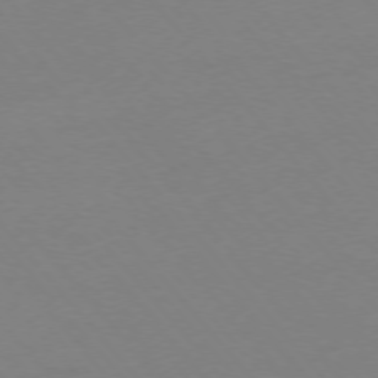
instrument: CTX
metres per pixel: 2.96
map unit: Ap
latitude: -76.1417
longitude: -72.3468
